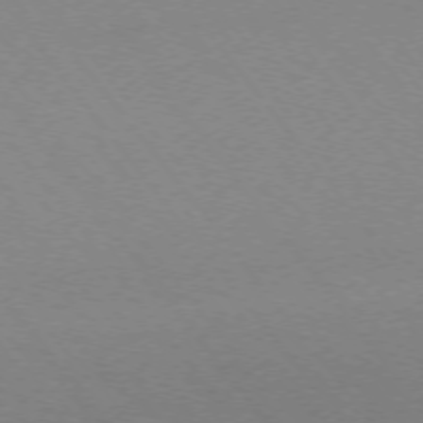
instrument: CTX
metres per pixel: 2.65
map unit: Ap
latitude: -75.4266
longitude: -74.9325
